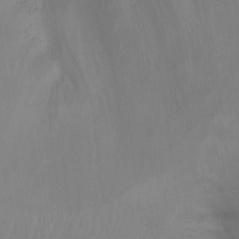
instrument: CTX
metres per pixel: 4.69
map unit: Ht
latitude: 11.9717
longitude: -40.6679
